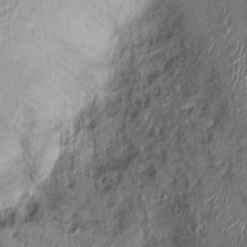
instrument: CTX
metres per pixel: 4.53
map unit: Ht
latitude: -1.6344
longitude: -14.0822
